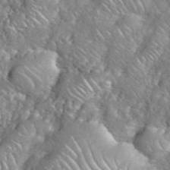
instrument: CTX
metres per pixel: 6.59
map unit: eHh
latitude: 39.0080
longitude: -58.9136
